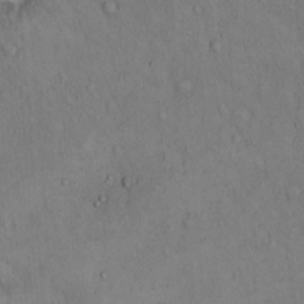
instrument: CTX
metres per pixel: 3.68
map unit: Hto
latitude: 13.1214
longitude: -59.2537
